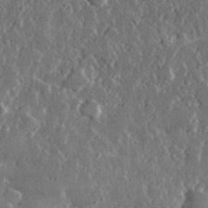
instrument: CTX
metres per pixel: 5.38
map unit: lHvf
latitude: 32.1578
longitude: -90.2523
